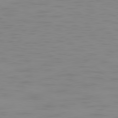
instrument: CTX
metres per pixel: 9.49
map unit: Ap
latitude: -79.2376
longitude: -94.9892
